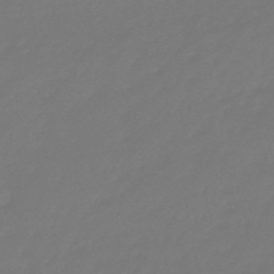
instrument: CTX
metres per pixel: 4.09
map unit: eHb
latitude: -46.7085
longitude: 81.1620
